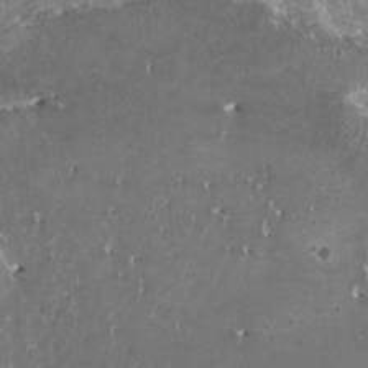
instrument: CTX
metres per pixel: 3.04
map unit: HNhu
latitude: 1.5560
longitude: 6.5196
